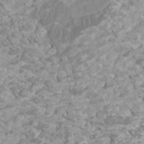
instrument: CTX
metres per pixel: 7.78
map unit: Htu
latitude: 1.9528
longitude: -20.3090
